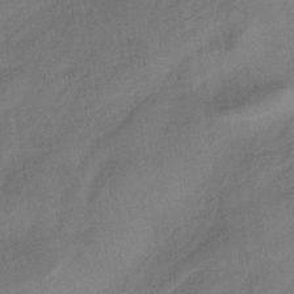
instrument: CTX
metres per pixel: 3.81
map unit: lHb
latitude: -34.0850
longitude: 65.5399
